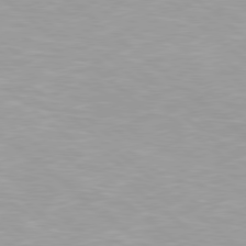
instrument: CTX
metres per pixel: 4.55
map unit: Hpe
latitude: 78.3090
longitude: -141.1214
